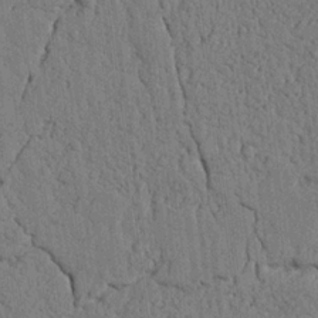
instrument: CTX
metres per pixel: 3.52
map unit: Nhu
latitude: 20.3468
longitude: -76.1011
